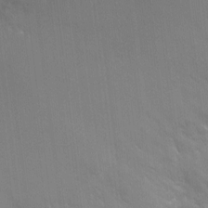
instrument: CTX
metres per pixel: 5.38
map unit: Nhu
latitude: 3.9339
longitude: -16.8380
